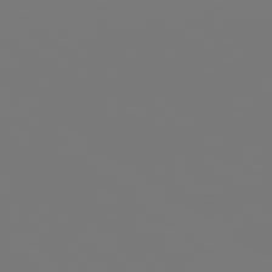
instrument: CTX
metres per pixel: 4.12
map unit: Hpe
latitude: 78.9136
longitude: -139.8016
